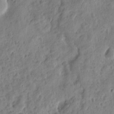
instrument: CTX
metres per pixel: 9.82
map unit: eHh
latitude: 8.9325
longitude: -74.4034
